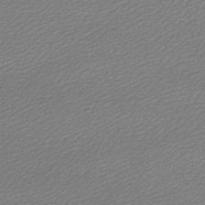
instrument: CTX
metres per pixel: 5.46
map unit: lHb
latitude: -46.8786
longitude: 60.0094
